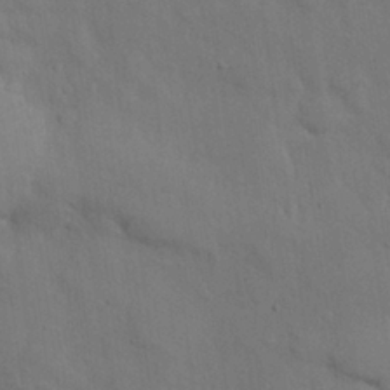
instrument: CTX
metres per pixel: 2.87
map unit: Nhu
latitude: 26.8380
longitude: -70.3656
